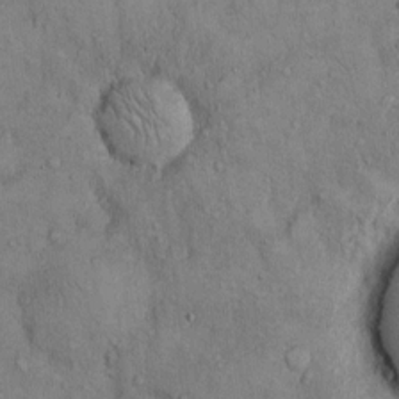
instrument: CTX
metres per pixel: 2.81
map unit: Hto
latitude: 11.4804
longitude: -59.7828
